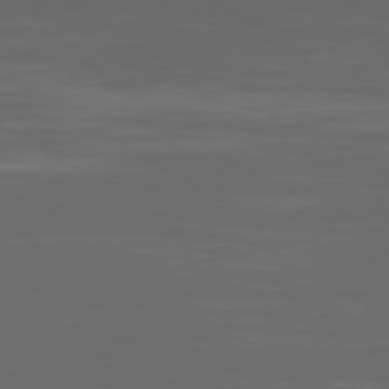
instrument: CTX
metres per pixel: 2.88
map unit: Ap
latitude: -80.2929
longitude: -94.4223
